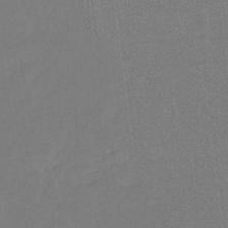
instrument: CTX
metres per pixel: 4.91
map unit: eHb
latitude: -30.2550
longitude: 65.7667
